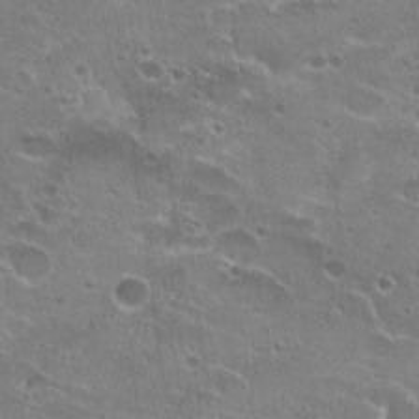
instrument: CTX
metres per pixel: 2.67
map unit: Hto
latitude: 22.9892
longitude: -41.6127
